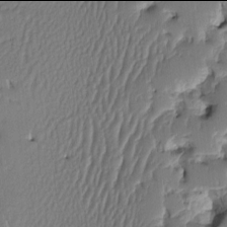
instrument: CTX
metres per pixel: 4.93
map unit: eHh
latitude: -2.0094
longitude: 14.5385
